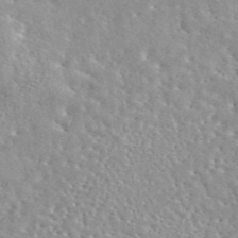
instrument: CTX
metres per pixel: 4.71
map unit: eAb
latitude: 44.7057
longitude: 114.1417
